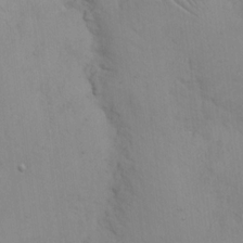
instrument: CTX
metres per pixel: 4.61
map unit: eHh
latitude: 16.9703
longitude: -62.9136
